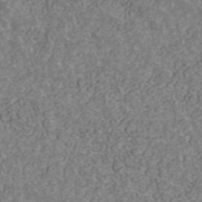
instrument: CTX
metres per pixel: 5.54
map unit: ANa
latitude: 42.0255
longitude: 30.6140
